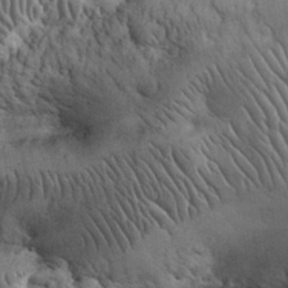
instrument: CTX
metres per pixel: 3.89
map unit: eHh
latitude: 32.7246
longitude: -67.7260
